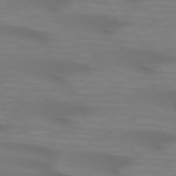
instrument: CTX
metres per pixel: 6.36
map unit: lApd
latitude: 72.2334
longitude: -49.5182
